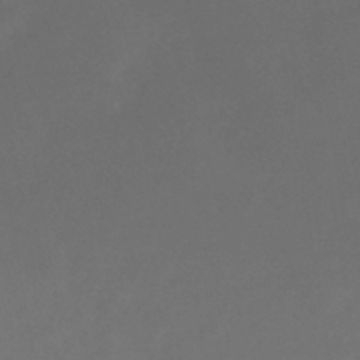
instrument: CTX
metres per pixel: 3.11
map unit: lHb
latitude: -43.9367
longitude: 75.5966
